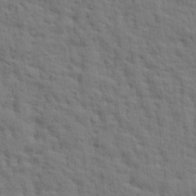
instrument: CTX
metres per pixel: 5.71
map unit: eHh
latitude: 25.2725
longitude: -79.4616
